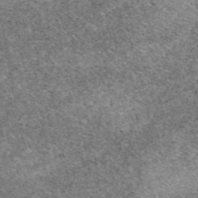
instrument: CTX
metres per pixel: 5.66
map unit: eAb
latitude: 48.4601
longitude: 114.6518
